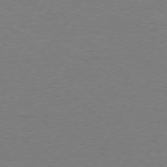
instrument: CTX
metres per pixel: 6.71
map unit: Ap
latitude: -78.3684
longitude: -82.4978
